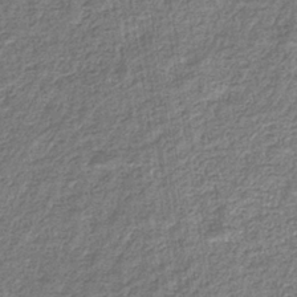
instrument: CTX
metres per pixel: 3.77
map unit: eHb
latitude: -36.3873
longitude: 79.8233
